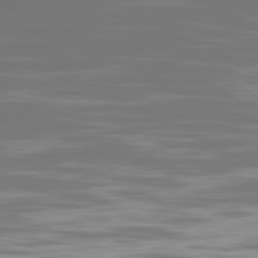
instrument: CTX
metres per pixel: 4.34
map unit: Ap
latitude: -80.6708
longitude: -59.3104
